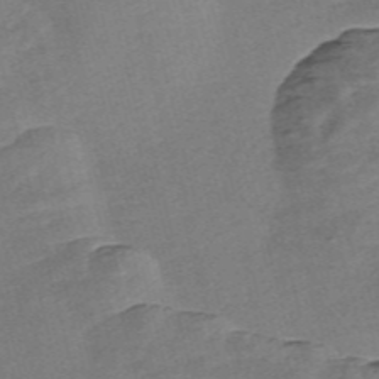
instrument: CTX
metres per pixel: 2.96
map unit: Nve
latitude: -56.9164
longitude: 58.5006
